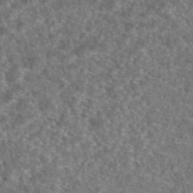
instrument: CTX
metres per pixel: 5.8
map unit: eAb
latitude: 47.2348
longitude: 107.4455
